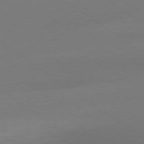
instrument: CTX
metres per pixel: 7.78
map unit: Ap
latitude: -79.2187
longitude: -97.9150
